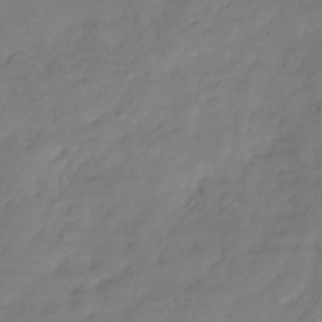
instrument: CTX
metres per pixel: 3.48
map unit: Hve
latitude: -33.0676
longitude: 91.2754
